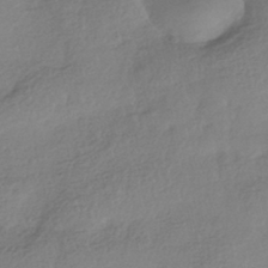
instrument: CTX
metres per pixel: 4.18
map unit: HNhu
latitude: -41.1809
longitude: 98.9542
